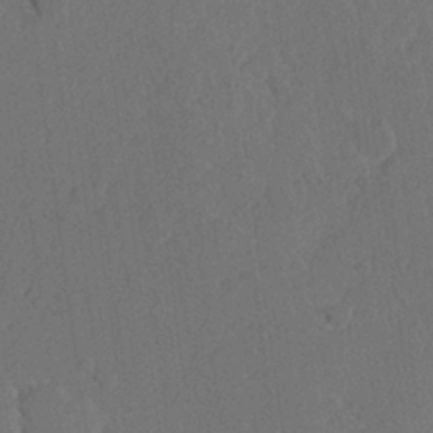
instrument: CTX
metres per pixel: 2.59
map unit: Hve
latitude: 24.1199
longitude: 145.1620
